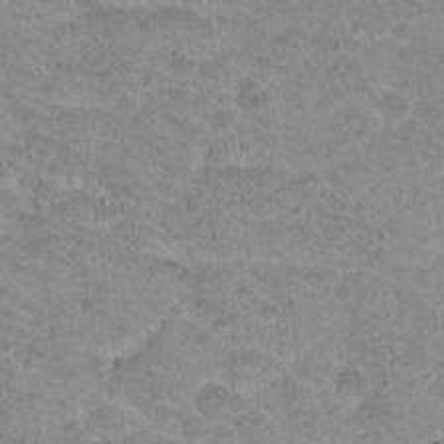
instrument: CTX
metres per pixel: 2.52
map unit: Hto
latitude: 18.5923
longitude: -31.7450
